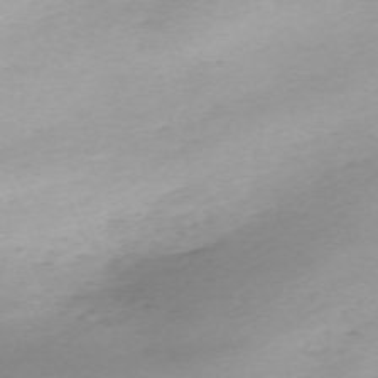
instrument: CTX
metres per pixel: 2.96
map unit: Nhu
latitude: -67.2943
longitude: 39.7667
